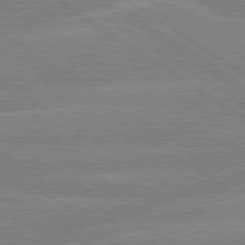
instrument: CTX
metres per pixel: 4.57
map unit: lApd
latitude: 79.3860
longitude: -132.7246
